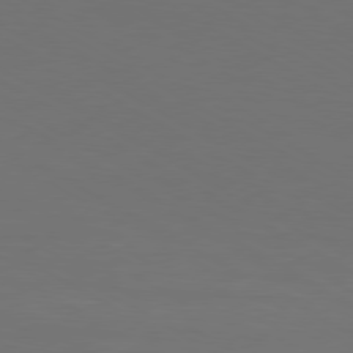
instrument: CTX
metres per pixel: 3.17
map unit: Ap
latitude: -80.6897
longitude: -60.6490
